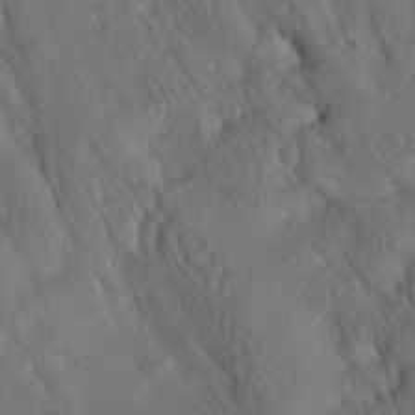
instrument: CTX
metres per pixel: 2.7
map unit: lAa
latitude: -6.4251
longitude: -126.5924
